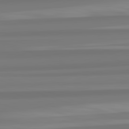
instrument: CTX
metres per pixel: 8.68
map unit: lApd
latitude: 82.8191
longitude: 174.0283
